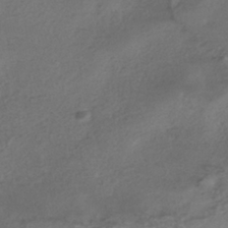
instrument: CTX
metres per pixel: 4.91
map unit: ANa
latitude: -38.7652
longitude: 96.7274
